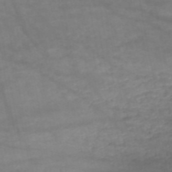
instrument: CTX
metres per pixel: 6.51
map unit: HNb
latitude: -51.4454
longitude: -39.5938
